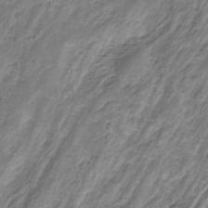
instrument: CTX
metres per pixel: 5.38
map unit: eHb
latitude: -32.6708
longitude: 67.5966
